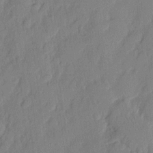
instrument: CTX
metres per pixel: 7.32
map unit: eHh
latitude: 4.7624
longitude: -76.8947
